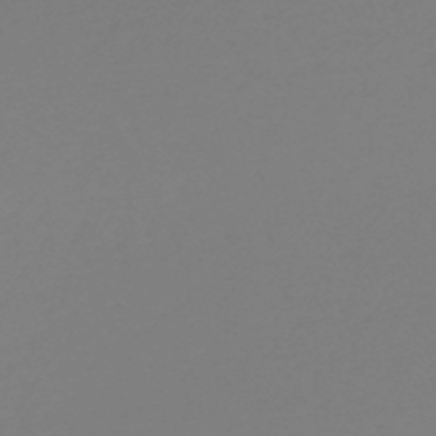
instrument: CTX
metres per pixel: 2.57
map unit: HNb
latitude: -48.9353
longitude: -50.9513
